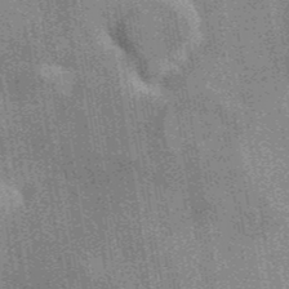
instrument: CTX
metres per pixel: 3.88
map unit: eAb
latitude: 40.3656
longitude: 107.3699
